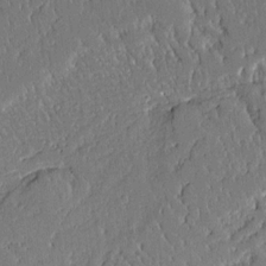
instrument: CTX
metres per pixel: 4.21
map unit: Aa
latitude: 11.8583
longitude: -128.0633
